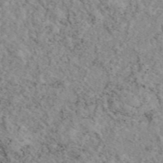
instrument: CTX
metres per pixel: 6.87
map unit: eAb
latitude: 45.1781
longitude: 112.4818
